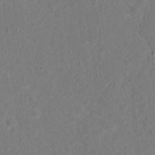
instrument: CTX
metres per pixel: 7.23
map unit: Nhu
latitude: 13.7828
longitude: -36.2712
